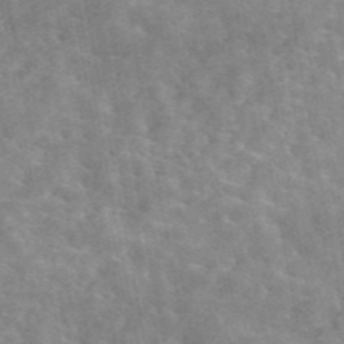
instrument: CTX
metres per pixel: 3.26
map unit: eAb
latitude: 45.1214
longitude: 124.7841
